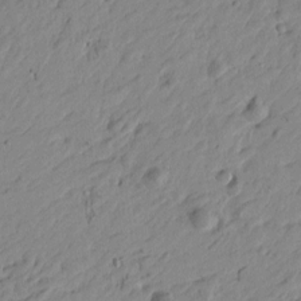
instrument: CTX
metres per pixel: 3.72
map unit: Htu
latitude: -4.5384
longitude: -179.6883
